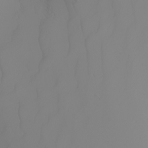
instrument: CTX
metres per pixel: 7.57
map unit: Nhu
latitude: -4.8030
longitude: -93.3670
